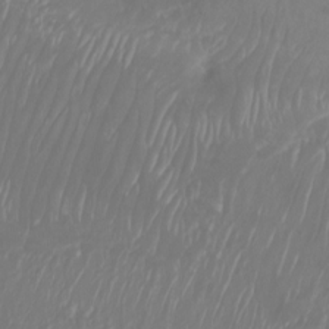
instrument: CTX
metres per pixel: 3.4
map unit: Nhu
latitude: -8.1039
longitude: -81.1781
